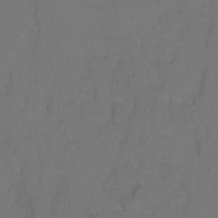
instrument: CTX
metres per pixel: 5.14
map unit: Hto
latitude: 3.5560
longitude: -32.6490
